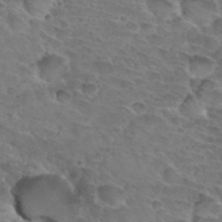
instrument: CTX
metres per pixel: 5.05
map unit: Hto
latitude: 33.0270
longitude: -46.2901
